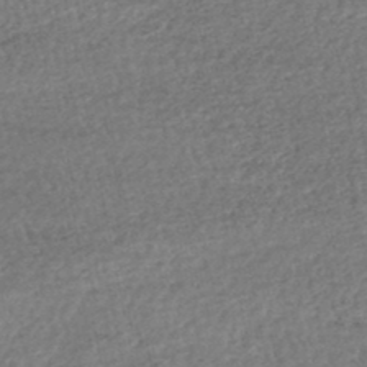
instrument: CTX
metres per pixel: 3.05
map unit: HNhu
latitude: -48.3118
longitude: 103.1242
